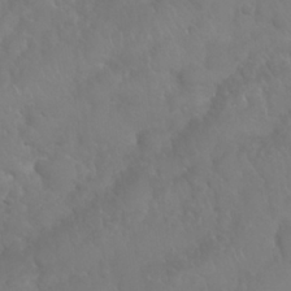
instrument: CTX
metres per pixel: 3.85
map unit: Nhu
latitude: 25.1214
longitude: -61.5182
